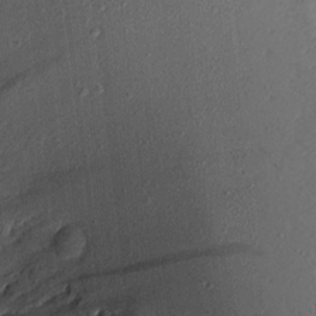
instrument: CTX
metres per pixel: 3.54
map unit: Aa
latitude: 16.6302
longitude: -146.2145
